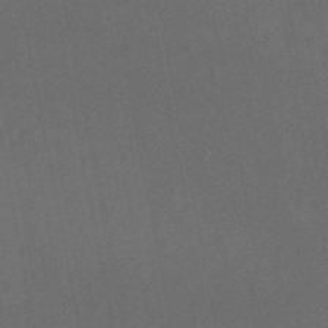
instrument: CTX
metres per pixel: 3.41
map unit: lHb
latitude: -47.5399
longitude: 70.8030
